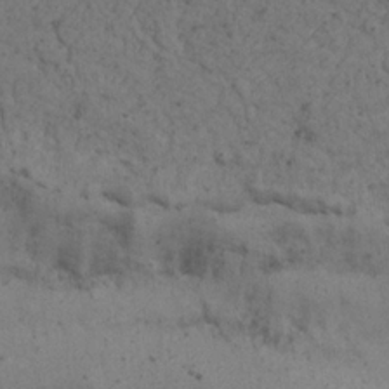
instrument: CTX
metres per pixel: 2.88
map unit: Nhu
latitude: 22.4790
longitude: -67.8961
